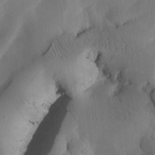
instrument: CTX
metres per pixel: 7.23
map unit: Htu
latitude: -2.6896
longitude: 168.2361
